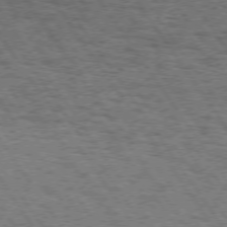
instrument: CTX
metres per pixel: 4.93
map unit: Hpe
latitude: 73.7828
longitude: -131.1781
